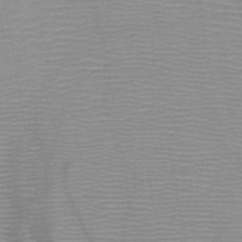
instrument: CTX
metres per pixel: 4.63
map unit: HNb
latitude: -46.6140
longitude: -41.1025
